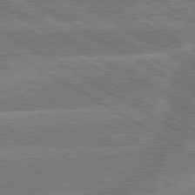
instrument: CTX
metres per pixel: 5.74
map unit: lApd
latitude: 79.8017
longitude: -134.1011
